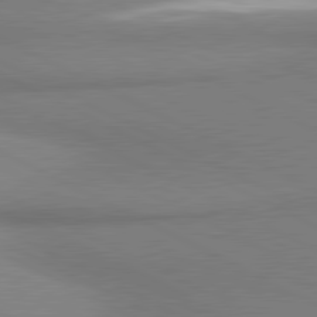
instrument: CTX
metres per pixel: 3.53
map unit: lApd
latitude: 81.1781
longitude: 162.8219
